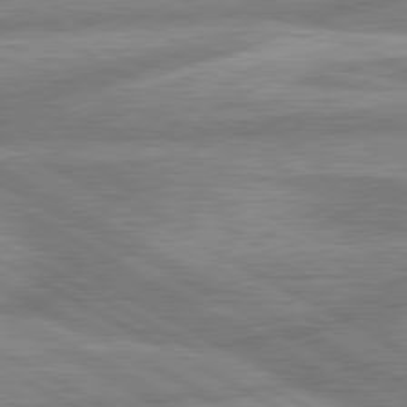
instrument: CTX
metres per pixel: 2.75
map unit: lApd
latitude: 80.3467
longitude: -166.7246
